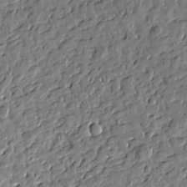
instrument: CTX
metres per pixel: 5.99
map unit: Htu
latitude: 0.2522
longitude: -178.3657
